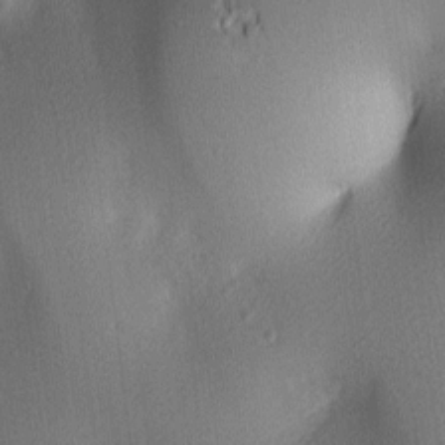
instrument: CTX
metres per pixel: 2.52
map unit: lAa
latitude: 3.5371
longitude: -116.6113
